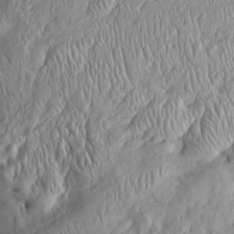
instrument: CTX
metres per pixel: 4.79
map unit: Htu
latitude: -4.6329
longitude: 157.9745
